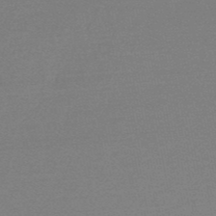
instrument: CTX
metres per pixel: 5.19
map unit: HNb
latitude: -49.3132
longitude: -48.6868
